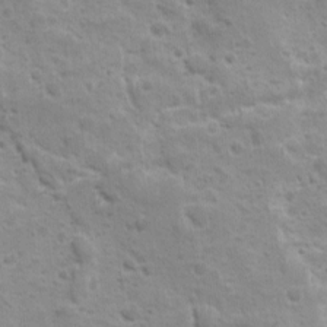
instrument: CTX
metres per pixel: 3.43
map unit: Ave
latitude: 10.3278
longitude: -104.5924
